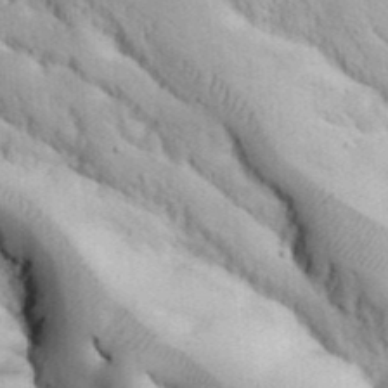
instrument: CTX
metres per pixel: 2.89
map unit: eHh
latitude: 36.1767
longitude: -66.9513
